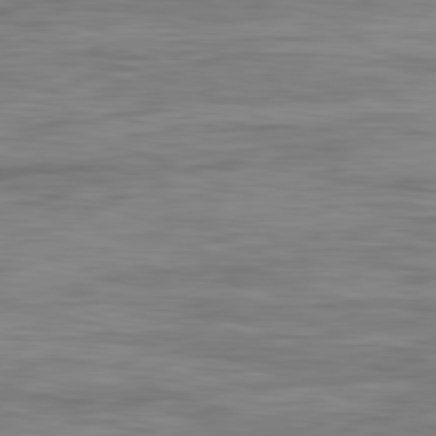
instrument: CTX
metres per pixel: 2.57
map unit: Ap
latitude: -82.1606
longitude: -79.0837
